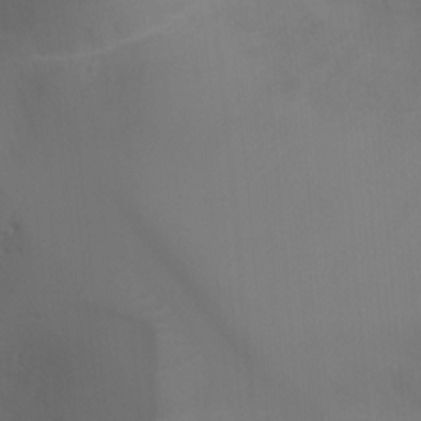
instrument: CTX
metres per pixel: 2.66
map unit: Ht
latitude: -10.7841
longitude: -27.9906
